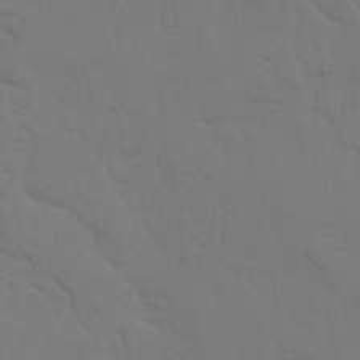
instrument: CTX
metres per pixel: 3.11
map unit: Ave
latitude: 23.5371
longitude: -135.0836
